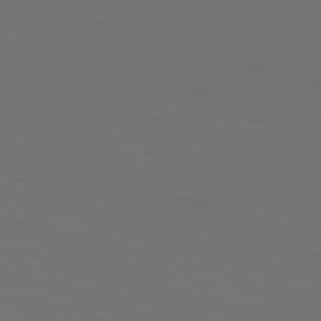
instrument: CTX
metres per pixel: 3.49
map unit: Hpe
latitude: 76.9513
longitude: -135.9906
